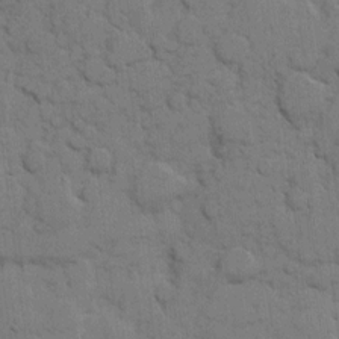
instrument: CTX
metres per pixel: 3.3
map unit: eHh
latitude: 7.5371
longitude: -65.4048
